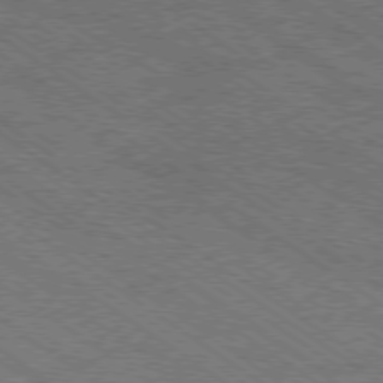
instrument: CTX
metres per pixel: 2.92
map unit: Ap
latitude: -78.7841
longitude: -79.9906
